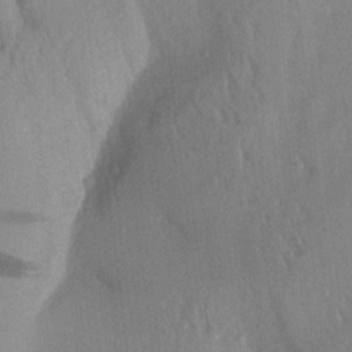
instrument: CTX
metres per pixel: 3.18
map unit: Aa
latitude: 19.7071
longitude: -147.7261
